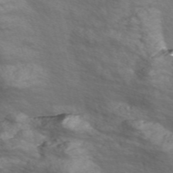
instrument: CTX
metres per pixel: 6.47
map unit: Nve
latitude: -56.8219
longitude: 54.8408
